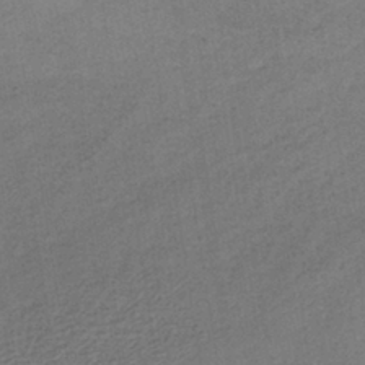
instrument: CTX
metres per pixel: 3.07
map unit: lHb
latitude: -38.4062
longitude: 71.3132
